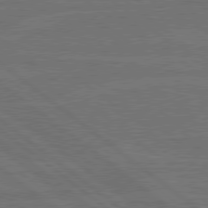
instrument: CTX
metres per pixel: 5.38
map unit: Hpe
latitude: 79.1781
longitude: -123.6883
